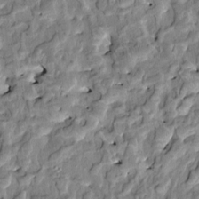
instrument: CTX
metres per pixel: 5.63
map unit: HNhu
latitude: 4.9325
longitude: 9.7100
